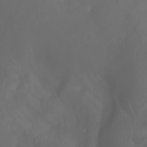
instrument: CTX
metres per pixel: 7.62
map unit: Nhu
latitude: -8.0472
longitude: -82.3656
